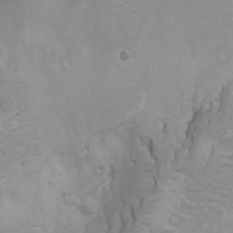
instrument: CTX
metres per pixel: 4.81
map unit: Aa
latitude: -3.3698
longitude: -73.0081
